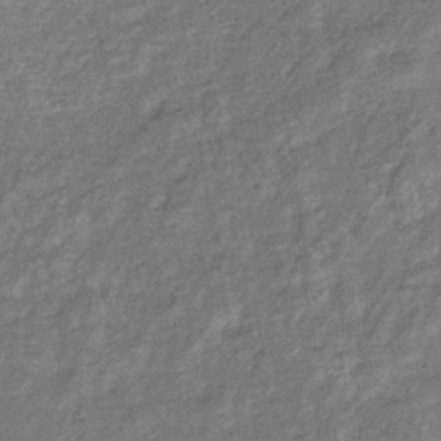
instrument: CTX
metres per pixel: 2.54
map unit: eHb
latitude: -39.8611
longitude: 81.0487
